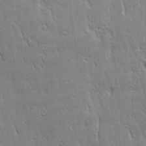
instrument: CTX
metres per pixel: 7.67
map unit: Ave
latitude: 22.4223
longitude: -135.6883
